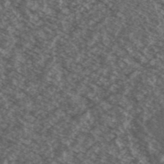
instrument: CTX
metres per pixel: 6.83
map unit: Ave
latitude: 39.0080
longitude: -110.7058
